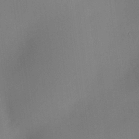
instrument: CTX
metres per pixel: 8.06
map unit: HNhu
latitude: 7.7450
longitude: 10.2362
